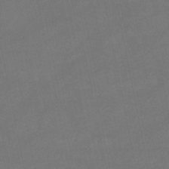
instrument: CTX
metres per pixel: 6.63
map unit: lHb
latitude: -46.2928
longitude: 61.0864
